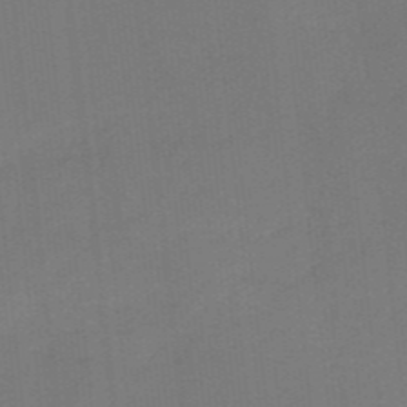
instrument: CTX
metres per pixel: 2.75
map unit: HNb
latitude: -44.4818
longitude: -43.4427
